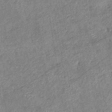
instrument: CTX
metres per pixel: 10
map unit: eHb
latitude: -39.3510
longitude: 77.7289
